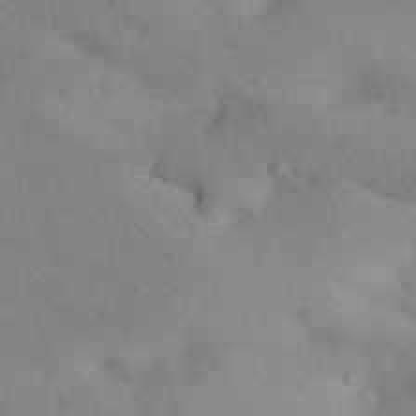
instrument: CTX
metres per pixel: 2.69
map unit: Aa
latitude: 31.8584
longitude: -146.6869
